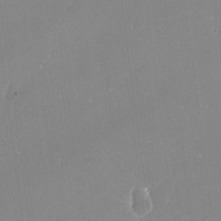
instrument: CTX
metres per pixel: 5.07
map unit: Nve
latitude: -17.3699
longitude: -59.7072
